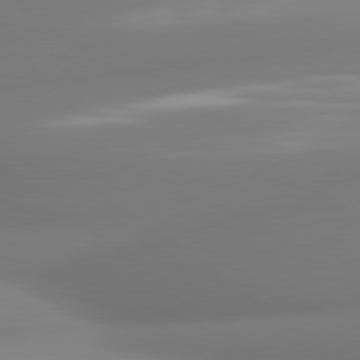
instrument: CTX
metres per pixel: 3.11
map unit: lApd
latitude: 80.4223
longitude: -164.4034
